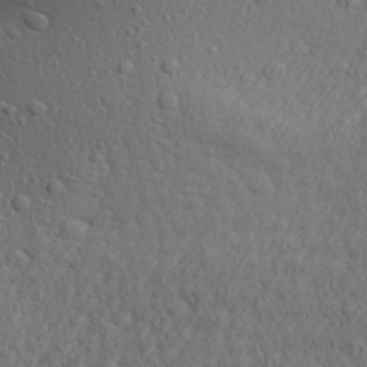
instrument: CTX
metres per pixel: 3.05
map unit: Aa
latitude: 30.0444
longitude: -139.8016
